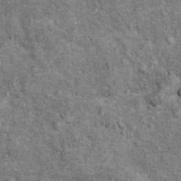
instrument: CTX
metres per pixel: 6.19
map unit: Ht
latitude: 9.6316
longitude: -38.3467
